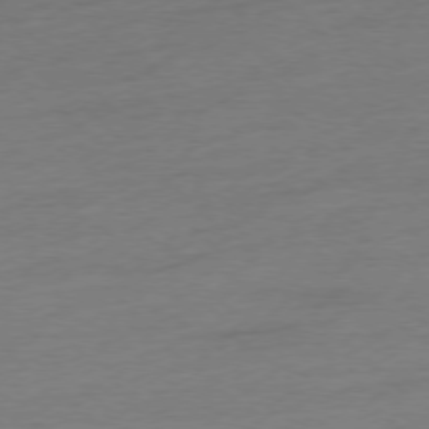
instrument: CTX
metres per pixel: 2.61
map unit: Hpe
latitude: -77.3510
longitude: -13.1970
